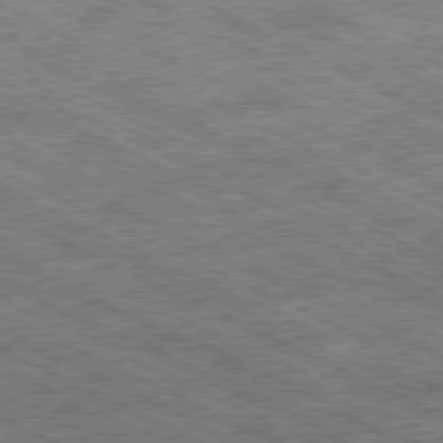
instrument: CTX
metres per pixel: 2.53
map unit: Ap
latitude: -79.8989
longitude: -67.2159
